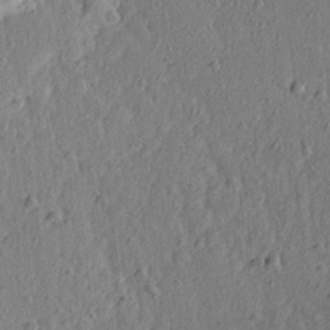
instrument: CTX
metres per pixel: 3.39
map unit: Ave
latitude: 15.9339
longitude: -104.9325
